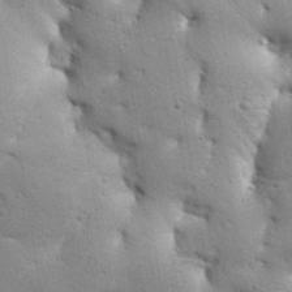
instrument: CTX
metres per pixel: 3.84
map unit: Aa
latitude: 33.3482
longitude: -144.4034
